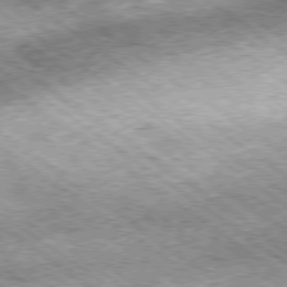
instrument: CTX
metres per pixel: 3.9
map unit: Hpe
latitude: -79.2565
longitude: 7.5777
